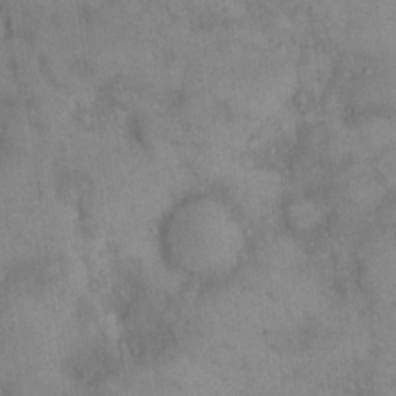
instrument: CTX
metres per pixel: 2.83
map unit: Hto
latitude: 14.8002
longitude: -60.2522
